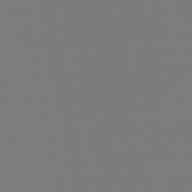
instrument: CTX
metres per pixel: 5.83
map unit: eHb
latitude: -50.2173
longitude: 69.7666
